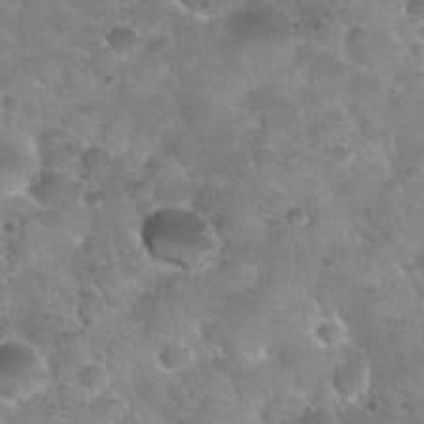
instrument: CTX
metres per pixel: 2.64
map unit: Nhu
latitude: 30.5168
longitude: -52.1767
